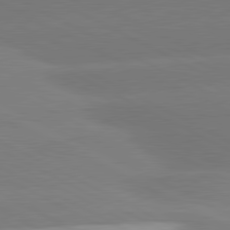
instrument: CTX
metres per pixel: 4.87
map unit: lApd
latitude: 81.0269
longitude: -153.9150
